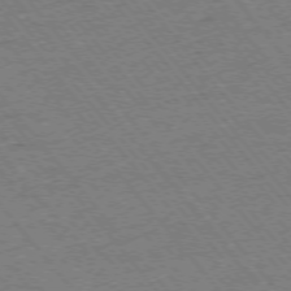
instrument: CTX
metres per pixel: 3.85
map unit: Ap
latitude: -75.3888
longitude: -86.8569
